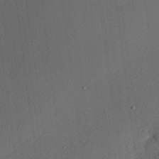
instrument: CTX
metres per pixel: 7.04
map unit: Nhu
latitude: 1.1214
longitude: -77.1592
